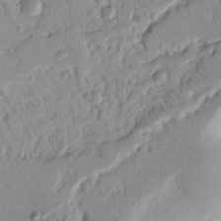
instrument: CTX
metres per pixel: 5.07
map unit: Nhu
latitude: 15.6316
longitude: -78.8380
